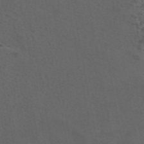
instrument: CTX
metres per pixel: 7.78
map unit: eAb
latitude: 43.4993
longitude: 104.8786
